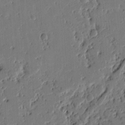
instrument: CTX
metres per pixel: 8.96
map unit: Ht
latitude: 10.6869
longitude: -78.0633
